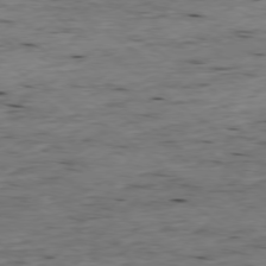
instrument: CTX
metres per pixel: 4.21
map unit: Ap
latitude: -78.5195
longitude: -90.1578
